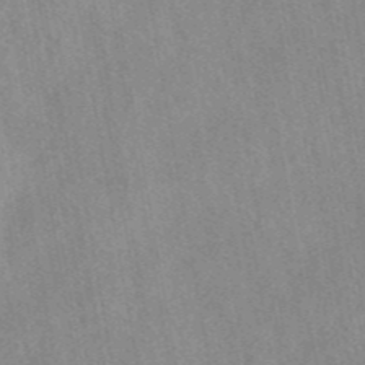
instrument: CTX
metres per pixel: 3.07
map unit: eAb
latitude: 44.1389
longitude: 116.1416
